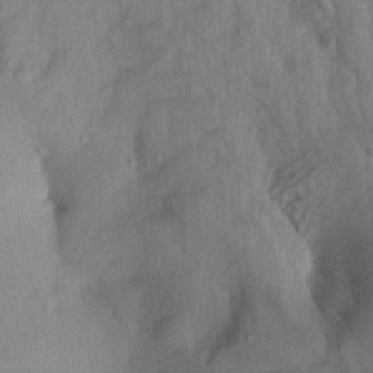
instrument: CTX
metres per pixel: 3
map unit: Aa
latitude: 20.3468
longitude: -147.4994
